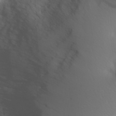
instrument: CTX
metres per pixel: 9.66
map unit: Aa
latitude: 28.7057
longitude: -146.4601
